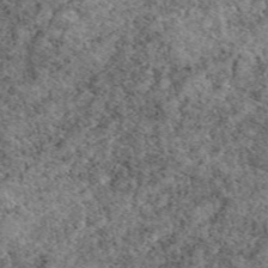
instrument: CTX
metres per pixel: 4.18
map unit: eAb
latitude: 49.3671
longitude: 108.9731
